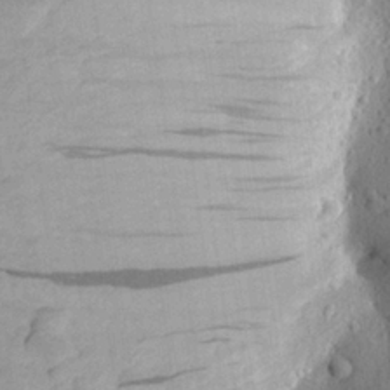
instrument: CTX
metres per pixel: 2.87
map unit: Aa
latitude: 23.7450
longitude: -144.6679
